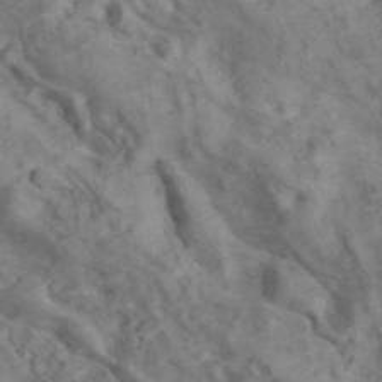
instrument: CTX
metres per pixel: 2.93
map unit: ANa
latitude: 41.4237
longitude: 15.4644
